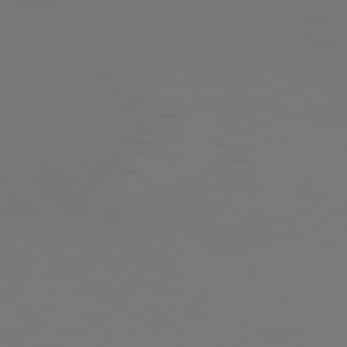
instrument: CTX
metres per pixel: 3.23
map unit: Hpe
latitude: 76.2711
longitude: -137.7828
